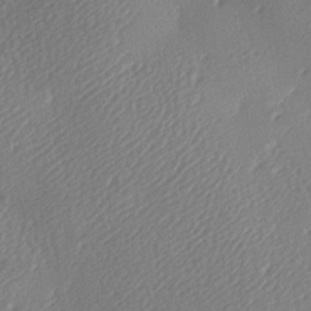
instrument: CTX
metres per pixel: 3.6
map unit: lAa
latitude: -9.0108
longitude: -127.9150
